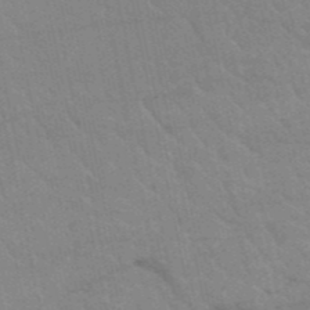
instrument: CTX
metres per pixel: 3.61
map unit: HNb
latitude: -52.6329
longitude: -44.1578
